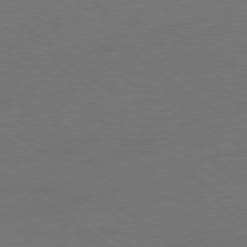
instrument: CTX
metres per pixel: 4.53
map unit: Ap
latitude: -79.0486
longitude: -62.4601
